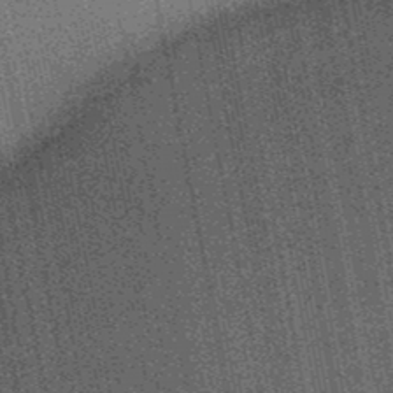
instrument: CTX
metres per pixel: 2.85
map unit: HNb
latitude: -50.2361
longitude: -42.3656
